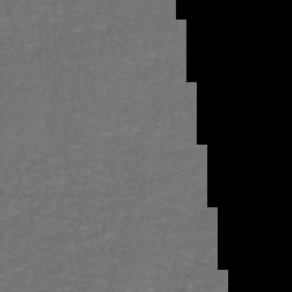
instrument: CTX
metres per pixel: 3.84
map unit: lHb
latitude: -42.5762
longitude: 55.9556
